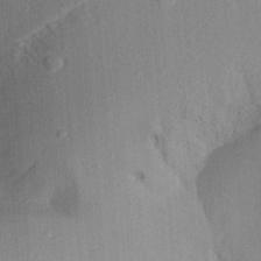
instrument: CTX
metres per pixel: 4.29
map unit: Aa
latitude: 21.4238
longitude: -143.9906
